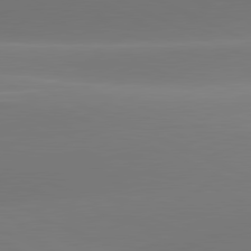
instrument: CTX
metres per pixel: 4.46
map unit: lApd
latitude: 81.3293
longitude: -160.1200
